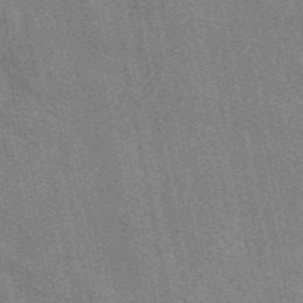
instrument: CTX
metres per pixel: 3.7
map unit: eAb
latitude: 49.5182
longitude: 116.4062
